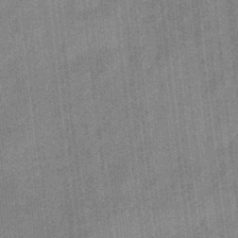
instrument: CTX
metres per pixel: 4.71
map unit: eHb
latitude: -31.0864
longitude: 73.9367
